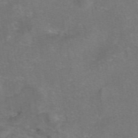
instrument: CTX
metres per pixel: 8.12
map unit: eAb
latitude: 47.3860
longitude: 104.3684
